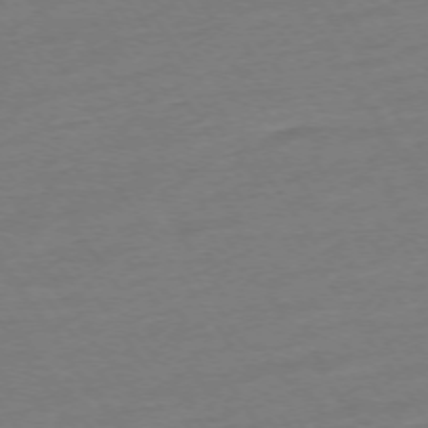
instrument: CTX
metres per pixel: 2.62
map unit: Ap
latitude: -74.5952
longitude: -81.2915
